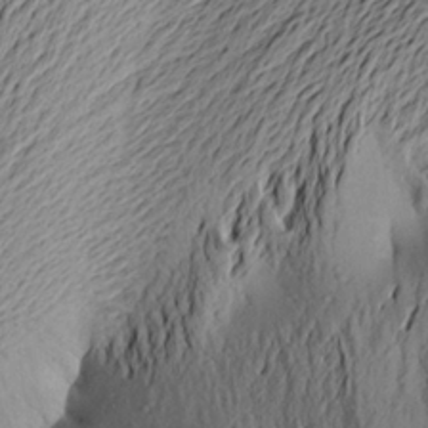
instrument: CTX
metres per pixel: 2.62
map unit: Aa
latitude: 22.4412
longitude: -149.0081
